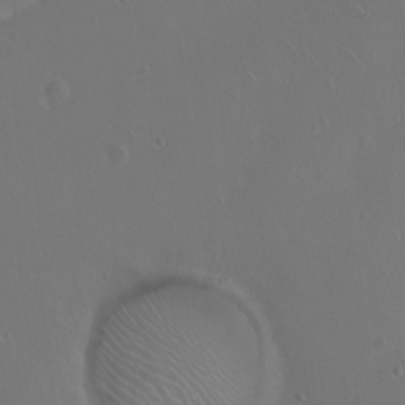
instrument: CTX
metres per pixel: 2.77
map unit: eHh
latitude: 1.1592
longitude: -54.4601
